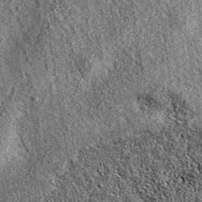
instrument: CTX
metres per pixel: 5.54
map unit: eAb
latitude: 36.2333
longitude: 111.1998
